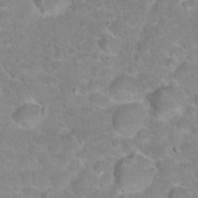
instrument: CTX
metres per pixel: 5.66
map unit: Hto
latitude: 17.9150
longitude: -36.0822
